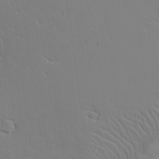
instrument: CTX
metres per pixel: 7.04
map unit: Aa
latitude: 21.0459
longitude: -124.3089
